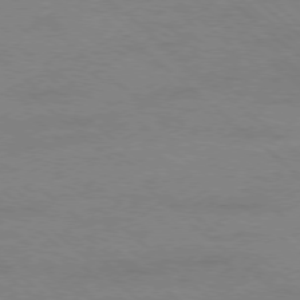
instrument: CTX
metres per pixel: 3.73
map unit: Ap
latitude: -78.5195
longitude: -55.6505
